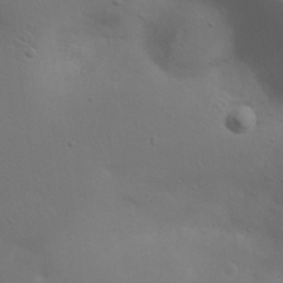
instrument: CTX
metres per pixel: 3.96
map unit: eHh
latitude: 22.9703
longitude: -69.5938
